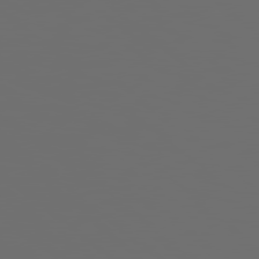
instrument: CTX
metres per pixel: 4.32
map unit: lApd
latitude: 79.0270
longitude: 176.0094
